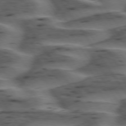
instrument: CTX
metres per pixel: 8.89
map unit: lApd
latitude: 75.0458
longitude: -69.9906
